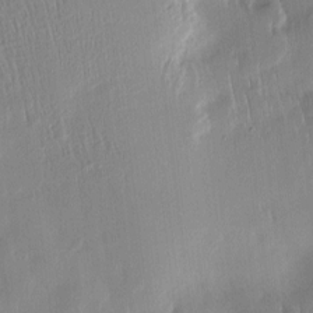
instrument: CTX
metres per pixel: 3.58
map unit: Htu
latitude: -5.2754
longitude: 173.9745
